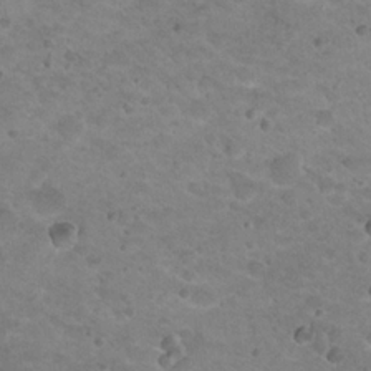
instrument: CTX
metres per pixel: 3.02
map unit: Nhu
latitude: 18.4412
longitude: -32.7624
